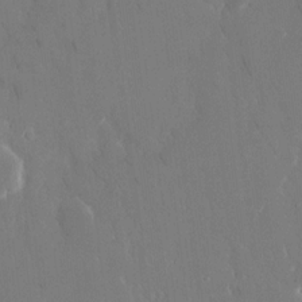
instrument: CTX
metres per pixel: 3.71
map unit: eHh
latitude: 14.4979
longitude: -71.6694
